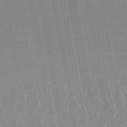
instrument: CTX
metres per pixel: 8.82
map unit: lHb
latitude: -48.6330
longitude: 71.2187
